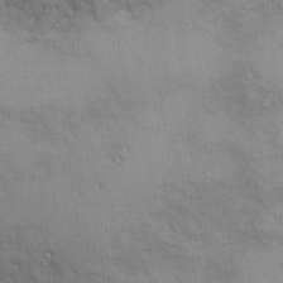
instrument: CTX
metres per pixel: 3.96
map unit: Hto
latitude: 14.8947
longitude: -41.5938
